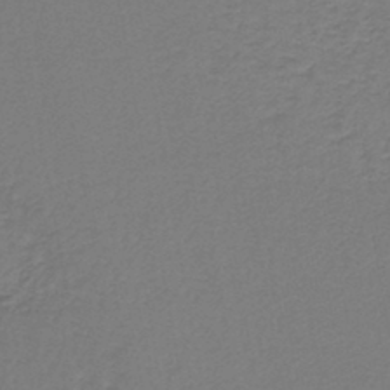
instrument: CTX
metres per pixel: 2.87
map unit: lHb
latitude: -42.8408
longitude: 62.1605
